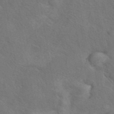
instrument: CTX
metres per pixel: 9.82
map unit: eAb
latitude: 42.9703
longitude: 109.9367
